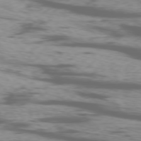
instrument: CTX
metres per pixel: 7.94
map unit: Ap
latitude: -77.0109
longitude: -68.5735
